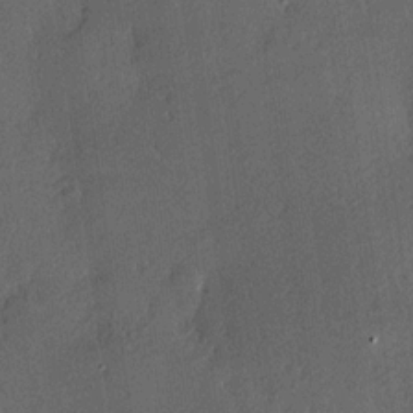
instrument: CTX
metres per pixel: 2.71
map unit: Hve
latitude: 18.2522
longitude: 150.3684
